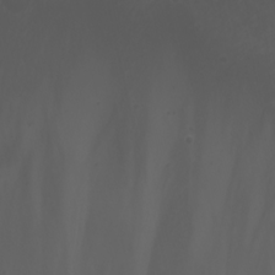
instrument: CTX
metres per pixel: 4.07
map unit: Nhu
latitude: -5.5399
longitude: -88.6680
